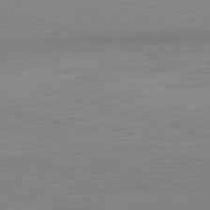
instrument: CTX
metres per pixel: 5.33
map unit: Hpe
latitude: -82.2928
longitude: 10.9542
